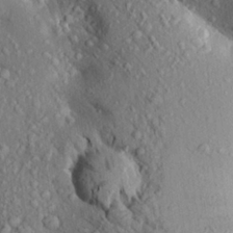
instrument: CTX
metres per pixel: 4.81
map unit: Aa
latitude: 20.5735
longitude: -149.8583
